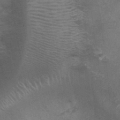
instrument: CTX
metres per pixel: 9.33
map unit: Nhu
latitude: 0.8946
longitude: -17.7638
